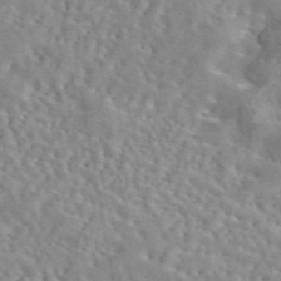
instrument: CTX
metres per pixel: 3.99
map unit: eAb
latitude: 44.6112
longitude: 112.4818
